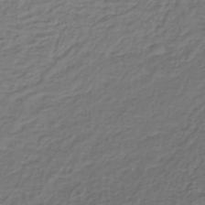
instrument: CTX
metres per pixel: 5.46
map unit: lHb
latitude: -38.8219
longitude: 62.1228
